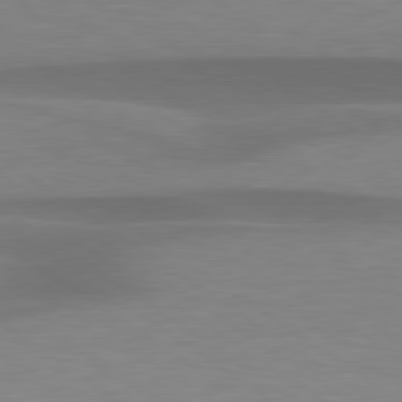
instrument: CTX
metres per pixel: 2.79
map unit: lApd
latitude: 79.2726
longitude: -95.0270
